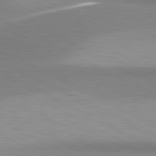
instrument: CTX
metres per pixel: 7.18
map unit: lApd
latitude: 80.9703
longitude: 157.4832
